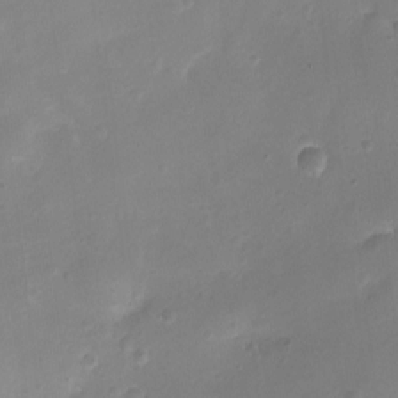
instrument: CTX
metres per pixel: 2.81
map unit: Ht
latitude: -7.1620
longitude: -21.2537
